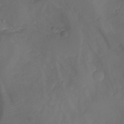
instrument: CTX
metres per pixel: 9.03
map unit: Aa
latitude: -11.0675
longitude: -68.7246
